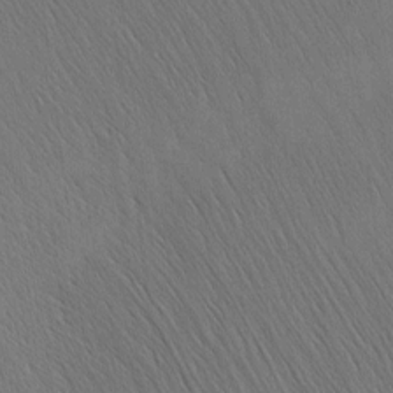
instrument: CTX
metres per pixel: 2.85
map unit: Nhu
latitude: -4.7085
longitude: -151.1403
